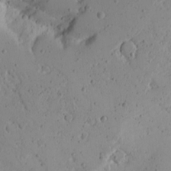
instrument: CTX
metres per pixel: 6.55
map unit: Aa
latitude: 14.2145
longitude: -140.4978
